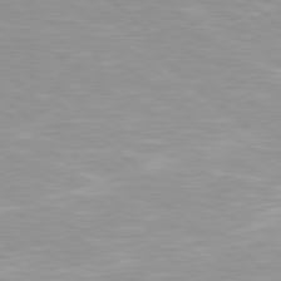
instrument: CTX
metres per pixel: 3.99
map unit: Hpe
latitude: 78.3845
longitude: -140.3467
